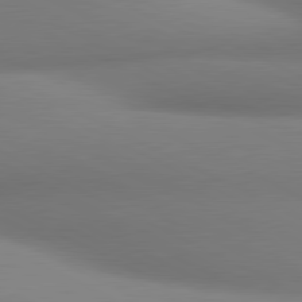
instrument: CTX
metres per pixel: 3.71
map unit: lApd
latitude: 80.8002
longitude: 131.8422
